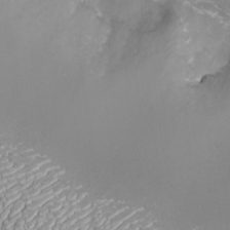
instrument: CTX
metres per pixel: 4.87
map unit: eHh
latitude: -7.3320
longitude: -76.8002
